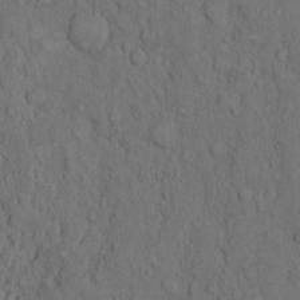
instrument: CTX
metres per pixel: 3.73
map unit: Hto
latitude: 9.9717
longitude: -60.8191
